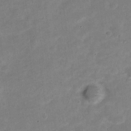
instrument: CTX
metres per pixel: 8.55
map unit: Nve
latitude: -22.4062
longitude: 104.8975
